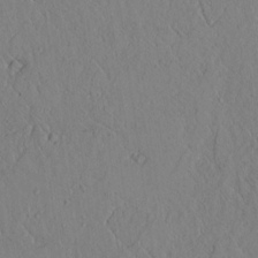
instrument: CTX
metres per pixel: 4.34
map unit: lAvf
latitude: 5.8205
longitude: 159.5399
